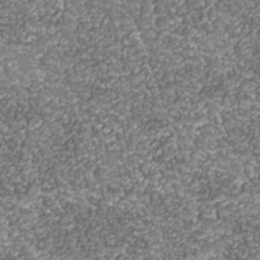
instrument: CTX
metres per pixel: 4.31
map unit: Nhu
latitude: -38.2173
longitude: -82.4978
